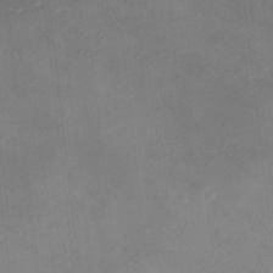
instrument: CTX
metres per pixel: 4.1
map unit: HNhu
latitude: 8.4034
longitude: 9.6911
